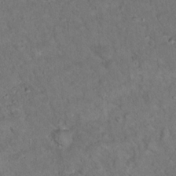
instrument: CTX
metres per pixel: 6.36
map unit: Ht
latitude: 15.4805
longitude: -37.7828
